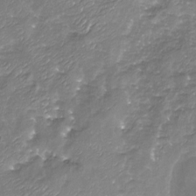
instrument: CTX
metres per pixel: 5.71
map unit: Nhu
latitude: -19.0675
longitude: -58.0822
